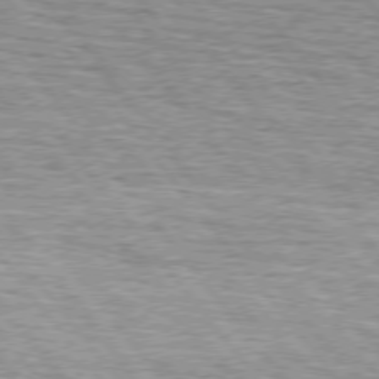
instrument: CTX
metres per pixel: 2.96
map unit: lApd
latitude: 75.3482
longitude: -76.1200
